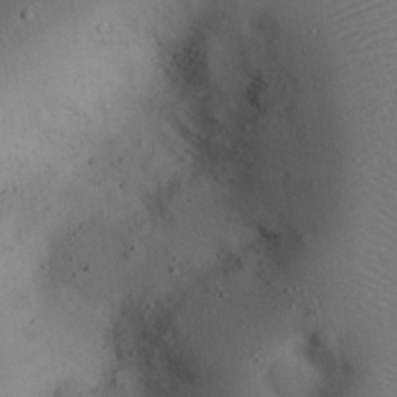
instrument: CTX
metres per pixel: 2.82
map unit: eHh
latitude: 23.9717
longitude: -70.5168
